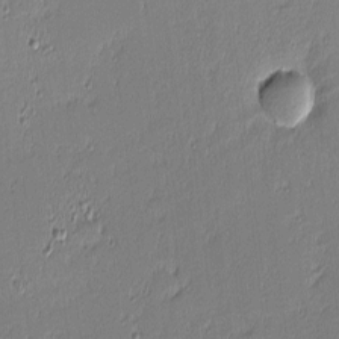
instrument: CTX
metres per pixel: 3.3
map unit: eHh
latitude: -3.3509
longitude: -82.9513
